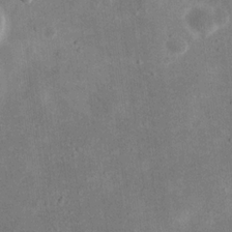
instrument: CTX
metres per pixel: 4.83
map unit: eHh
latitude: 18.6490
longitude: -71.1970
